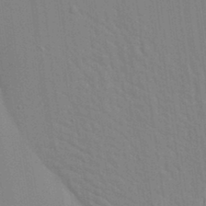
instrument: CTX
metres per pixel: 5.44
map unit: Aa
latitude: 19.5182
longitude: -143.2348
